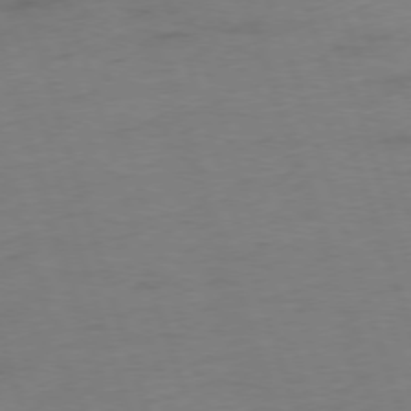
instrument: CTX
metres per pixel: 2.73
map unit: Ap
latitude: -76.3306
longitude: -73.2537
